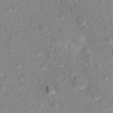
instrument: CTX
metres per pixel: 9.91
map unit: Hto
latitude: 12.1200
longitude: -38.2711
